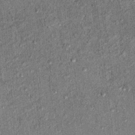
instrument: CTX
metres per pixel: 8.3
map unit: Hto
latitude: 11.0270
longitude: -37.4048
